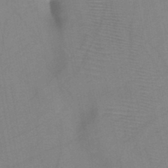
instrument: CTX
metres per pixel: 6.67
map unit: HNb
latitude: -45.5777
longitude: -40.5545
